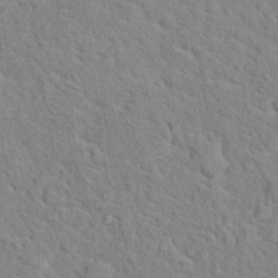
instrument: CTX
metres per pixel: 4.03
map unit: Hto
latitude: 17.7639
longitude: -34.9324
